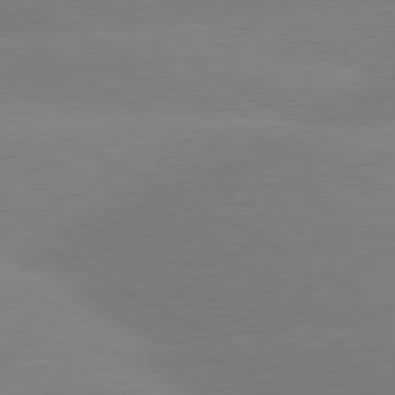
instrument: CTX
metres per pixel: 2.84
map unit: lApd
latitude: 80.4790
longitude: -153.9528
